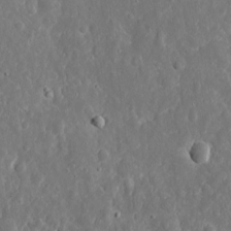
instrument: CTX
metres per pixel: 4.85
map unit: eHh
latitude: 9.9150
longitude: -72.0255
